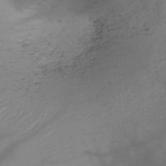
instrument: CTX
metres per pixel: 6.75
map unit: HNb
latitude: -44.8408
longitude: -43.9906
